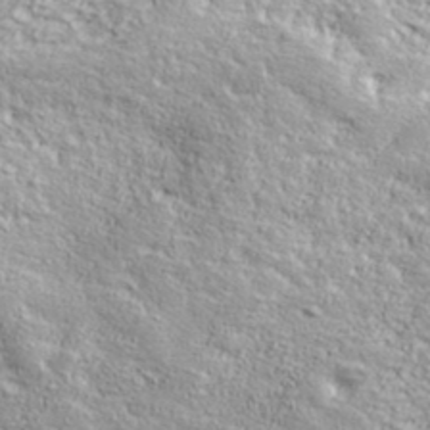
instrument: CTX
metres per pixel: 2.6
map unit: ANa
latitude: 36.8569
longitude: 14.5007
